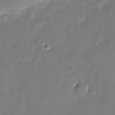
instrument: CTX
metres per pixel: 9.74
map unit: Nhu
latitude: -28.8408
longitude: -75.9150
